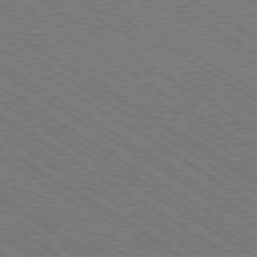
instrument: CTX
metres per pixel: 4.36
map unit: Ap
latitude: -79.2187
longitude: -78.9514
